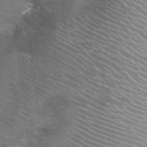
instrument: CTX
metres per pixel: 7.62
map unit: Nhu
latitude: 1.3859
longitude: -17.6316
